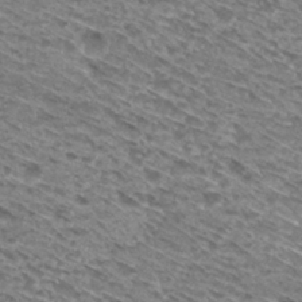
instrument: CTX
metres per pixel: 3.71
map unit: Hto
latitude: 30.4034
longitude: -46.0255
